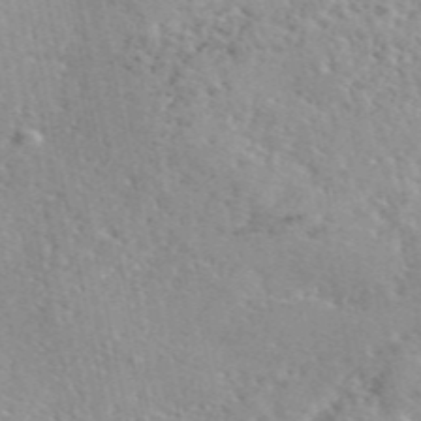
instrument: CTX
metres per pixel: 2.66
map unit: eAb
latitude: 45.3292
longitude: 111.8611
